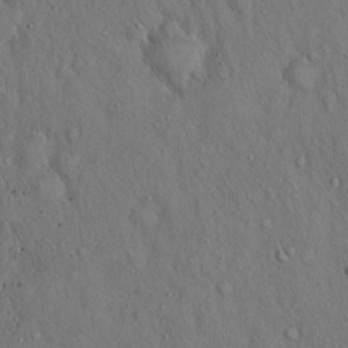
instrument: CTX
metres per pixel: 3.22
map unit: Hto
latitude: 15.8206
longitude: -59.8961
